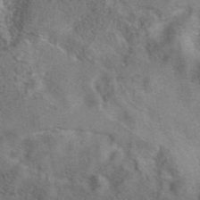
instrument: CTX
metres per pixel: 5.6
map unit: eAb
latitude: 41.2536
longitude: 107.6911
